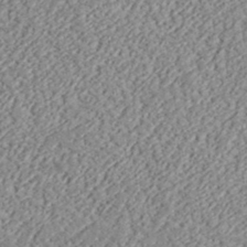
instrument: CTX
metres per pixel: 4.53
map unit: lHvf
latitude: 37.7450
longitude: -91.3860
